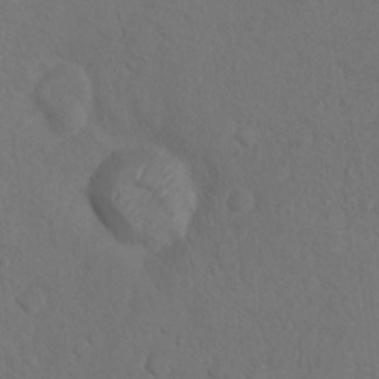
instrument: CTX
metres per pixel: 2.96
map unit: Ht
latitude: 5.4804
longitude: -29.7072
